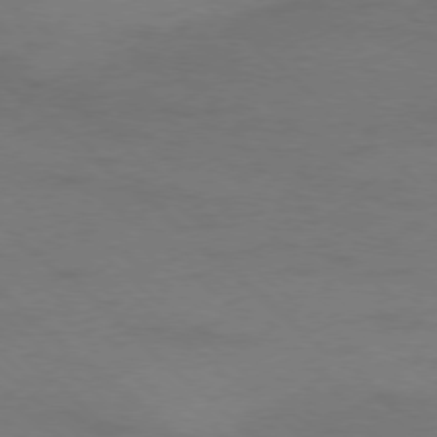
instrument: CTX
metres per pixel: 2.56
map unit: Ap
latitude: -77.9178
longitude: -68.1011
